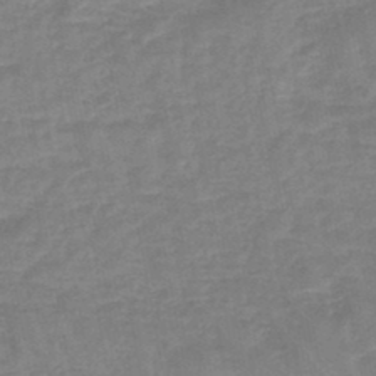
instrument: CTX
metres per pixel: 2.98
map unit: eHb
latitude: -45.7100
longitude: 80.0661
